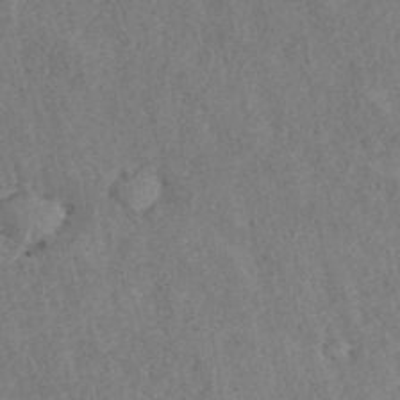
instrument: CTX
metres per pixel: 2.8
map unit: ANa
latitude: 40.3278
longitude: 18.3873
